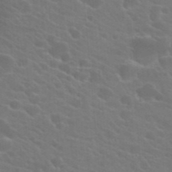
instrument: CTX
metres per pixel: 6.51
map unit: Hto
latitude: 23.3482
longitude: -36.7813
